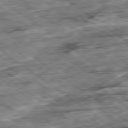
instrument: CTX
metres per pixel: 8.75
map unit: Ap
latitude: -79.3698
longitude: -86.2333
